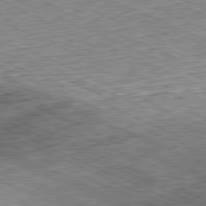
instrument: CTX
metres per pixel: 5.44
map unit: Hpe
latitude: -81.4266
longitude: 11.8422
